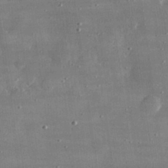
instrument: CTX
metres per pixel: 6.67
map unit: lHvf
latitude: 31.4994
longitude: -89.6505
